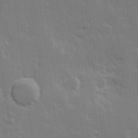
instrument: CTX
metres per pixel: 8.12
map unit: Hve
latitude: 23.0269
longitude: 147.1620
